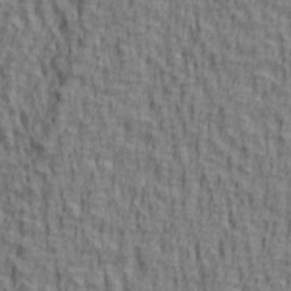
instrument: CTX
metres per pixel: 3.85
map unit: lAa
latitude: 4.8569
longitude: -114.6112
